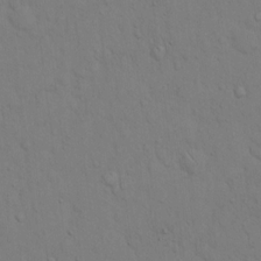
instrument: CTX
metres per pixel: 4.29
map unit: Hto
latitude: 13.0081
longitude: -56.8568
